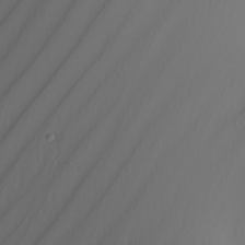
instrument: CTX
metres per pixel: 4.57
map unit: Nhu
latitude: -7.6344
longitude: -95.3671
